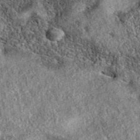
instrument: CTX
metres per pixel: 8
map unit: eAb
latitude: 37.1592
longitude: 108.4440
